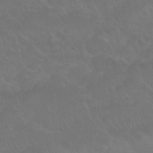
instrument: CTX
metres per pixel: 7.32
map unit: Nhu
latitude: 27.1214
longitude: -54.4412
